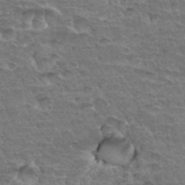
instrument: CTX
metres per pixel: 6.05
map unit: Hto
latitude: 34.4034
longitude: -45.0836
